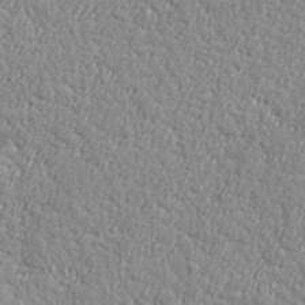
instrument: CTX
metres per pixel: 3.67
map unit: lHvf
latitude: 38.1011
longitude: -92.0444
